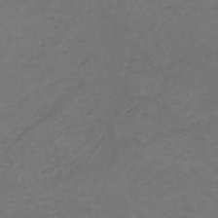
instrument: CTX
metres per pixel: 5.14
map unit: HNb
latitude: -52.7463
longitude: -51.7071
